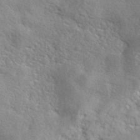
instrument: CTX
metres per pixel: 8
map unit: ANa
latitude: 41.0458
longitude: -87.1025
